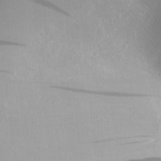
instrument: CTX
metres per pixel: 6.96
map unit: Aa
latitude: 30.7625
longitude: -141.3292
